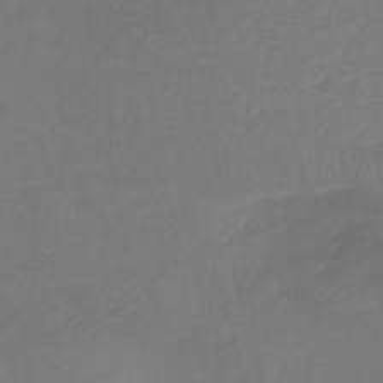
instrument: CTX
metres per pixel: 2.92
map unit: eHb
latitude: -39.8045
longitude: 77.0864
